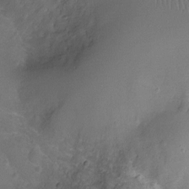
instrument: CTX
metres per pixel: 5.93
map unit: Ht
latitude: -9.0864
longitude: -20.1011
